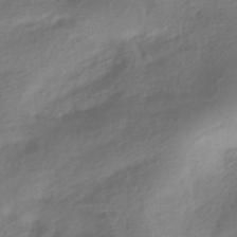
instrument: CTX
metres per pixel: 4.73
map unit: HNhu
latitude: -41.0675
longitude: 92.8786
